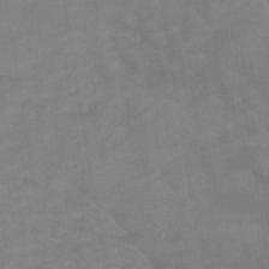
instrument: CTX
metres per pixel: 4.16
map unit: HNhu
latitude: -42.5762
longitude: 102.0283
